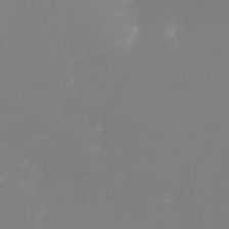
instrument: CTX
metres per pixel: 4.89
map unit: Ht
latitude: -16.3685
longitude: -42.1200
